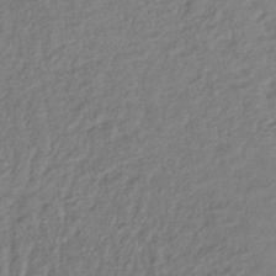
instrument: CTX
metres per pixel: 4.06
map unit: lHb
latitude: -37.3509
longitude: 68.5951
